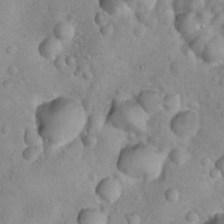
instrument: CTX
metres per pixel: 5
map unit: Nhu
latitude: 9.8206
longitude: -23.2726
